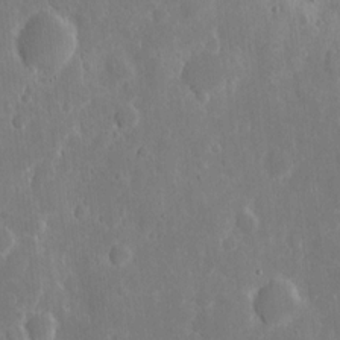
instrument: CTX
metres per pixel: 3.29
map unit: eHh
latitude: 7.7639
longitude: -70.7813
